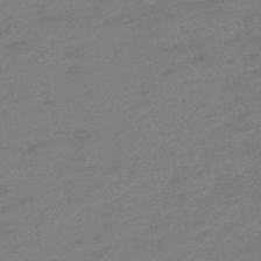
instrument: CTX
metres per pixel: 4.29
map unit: eHb
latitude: -48.5007
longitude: 86.2740
